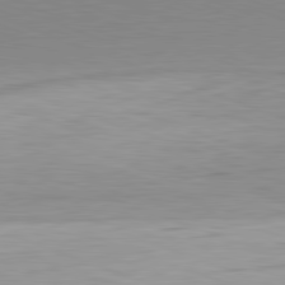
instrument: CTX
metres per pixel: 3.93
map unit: Hpe
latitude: -82.0850
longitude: 9.3698
